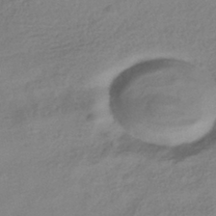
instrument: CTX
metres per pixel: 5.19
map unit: HNhu
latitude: -41.4076
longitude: 98.7463
